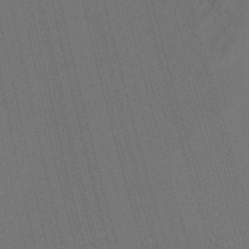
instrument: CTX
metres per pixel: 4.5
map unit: Ht
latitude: -4.9352
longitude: -26.9514
